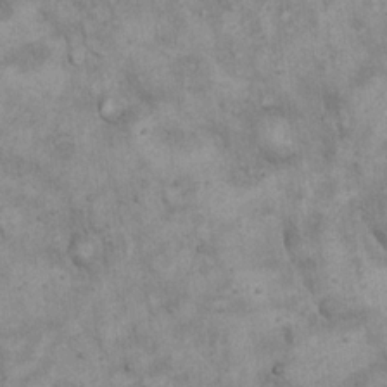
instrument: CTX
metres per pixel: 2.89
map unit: eHh
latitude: 18.7246
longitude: -61.1403
